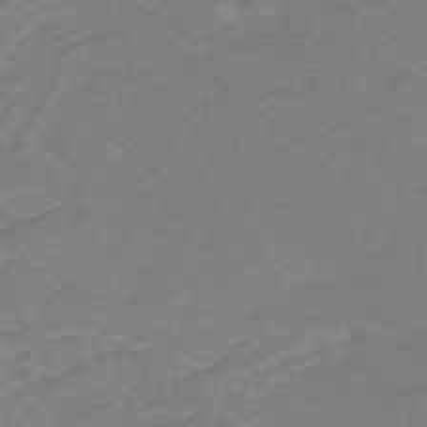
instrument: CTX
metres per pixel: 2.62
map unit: lHb
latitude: -30.8030
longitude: 65.0676
